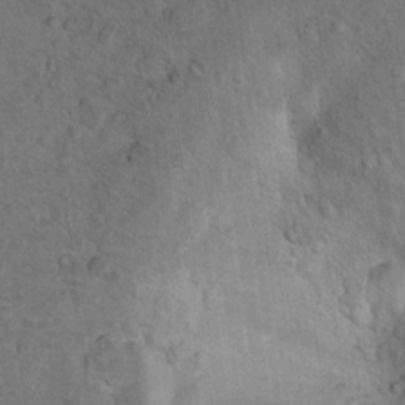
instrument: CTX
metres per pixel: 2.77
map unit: Ht
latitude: 11.8583
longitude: -32.7813
